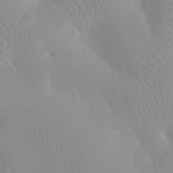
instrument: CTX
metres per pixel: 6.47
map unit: eHh
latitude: 24.7624
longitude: -66.4979
